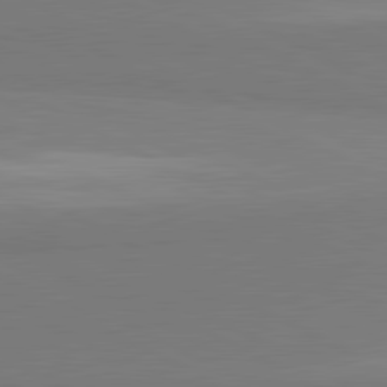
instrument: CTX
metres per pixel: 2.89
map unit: lApd
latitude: 81.7072
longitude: 159.1809
